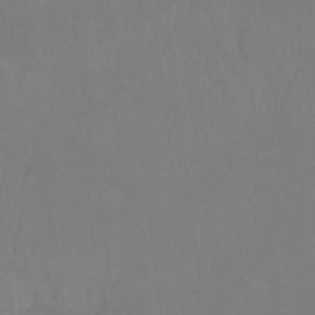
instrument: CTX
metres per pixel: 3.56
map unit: Ht
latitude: -8.7274
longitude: -33.7828
